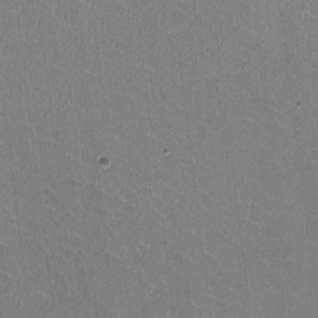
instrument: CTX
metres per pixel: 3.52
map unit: HNhu
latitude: -1.4266
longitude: -1.6882
